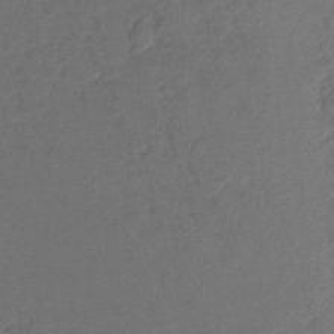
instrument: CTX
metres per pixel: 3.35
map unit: Ht
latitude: -10.8030
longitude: -38.8191
